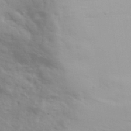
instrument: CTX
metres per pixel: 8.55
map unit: Ave
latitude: 37.1026
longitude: -111.0648
